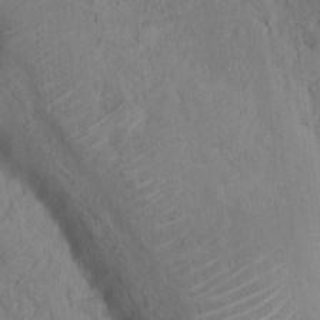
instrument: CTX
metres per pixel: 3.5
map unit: Nhu
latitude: 16.1956
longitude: -30.9892
